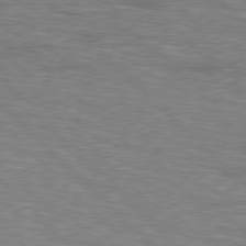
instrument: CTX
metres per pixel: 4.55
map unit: Hpe
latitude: 77.4237
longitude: -151.5560
